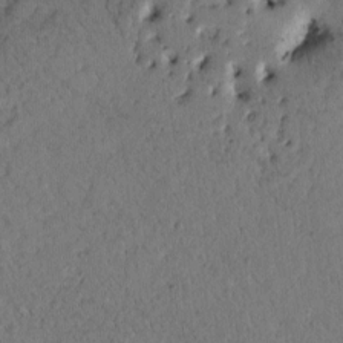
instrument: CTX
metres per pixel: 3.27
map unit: Htu
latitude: -1.3888
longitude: 170.3118
